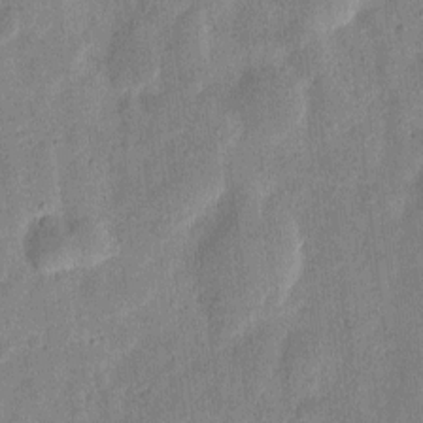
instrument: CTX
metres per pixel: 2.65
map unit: eHh
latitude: 7.6127
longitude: -71.2726
